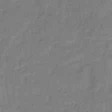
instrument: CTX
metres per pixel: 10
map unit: eHh
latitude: -39.6722
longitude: -26.3089
